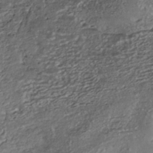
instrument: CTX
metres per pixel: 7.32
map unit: ANa
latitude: -40.9730
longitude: 105.2943
